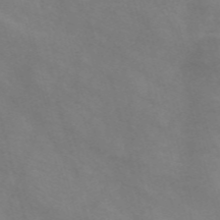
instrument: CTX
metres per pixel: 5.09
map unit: Nve
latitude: -58.2928
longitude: 58.5951
